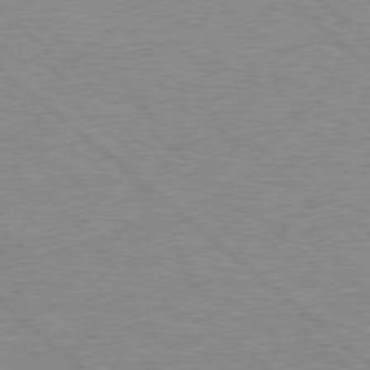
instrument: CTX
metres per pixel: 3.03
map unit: Hpe
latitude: 77.9717
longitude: -123.8772
